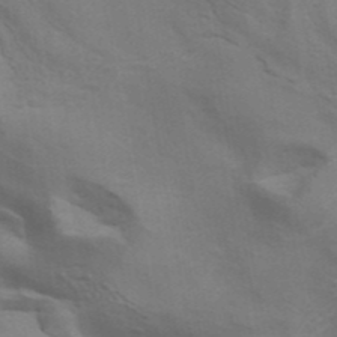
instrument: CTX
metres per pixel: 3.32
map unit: ANa
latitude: 42.1011
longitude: 14.3684
